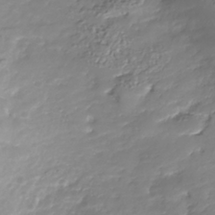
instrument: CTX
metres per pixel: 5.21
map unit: Nhu
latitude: -41.1998
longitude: -85.5749
